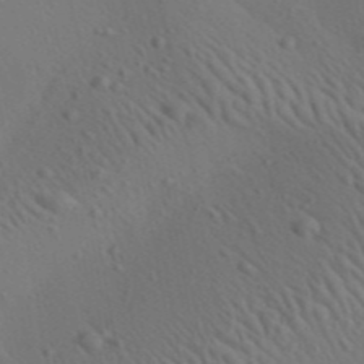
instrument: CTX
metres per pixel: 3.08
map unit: Aa
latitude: 23.1403
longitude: -138.7057
